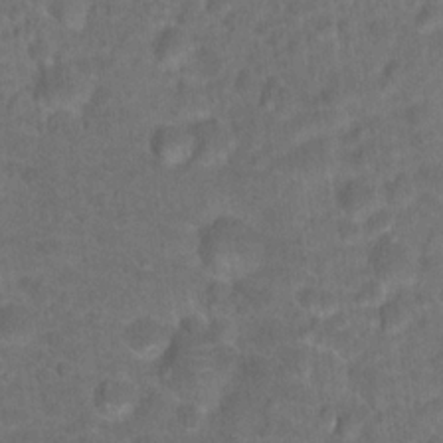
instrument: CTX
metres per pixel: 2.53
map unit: Hto
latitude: 18.0822
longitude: -40.5167
